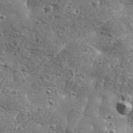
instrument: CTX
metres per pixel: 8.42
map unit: Aa
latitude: 32.8758
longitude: -134.2711
